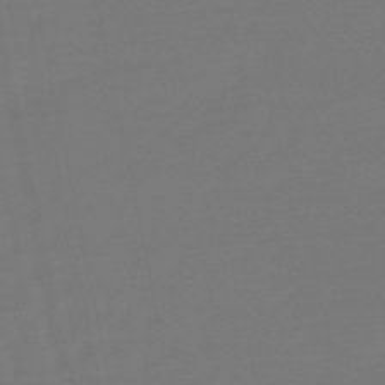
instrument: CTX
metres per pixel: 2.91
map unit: eHb
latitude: -50.1984
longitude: 78.1605
